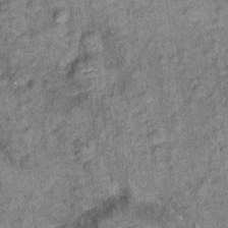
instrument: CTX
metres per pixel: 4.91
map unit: Ht
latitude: 9.9339
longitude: -38.4790
